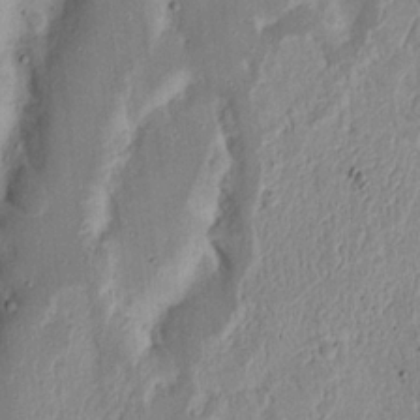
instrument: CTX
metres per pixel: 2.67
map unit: Nhu
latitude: 17.8017
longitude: -74.0822
